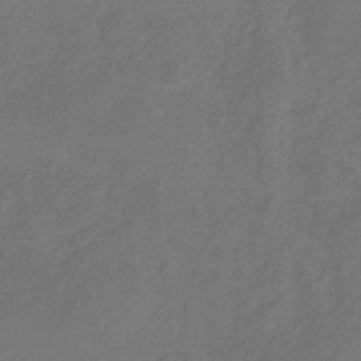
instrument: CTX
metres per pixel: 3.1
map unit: HNb
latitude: -35.7855
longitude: 54.8786
